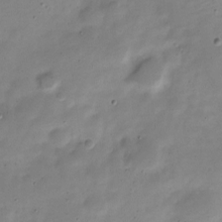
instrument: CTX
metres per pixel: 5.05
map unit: Nve
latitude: -22.1795
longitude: 105.4076
